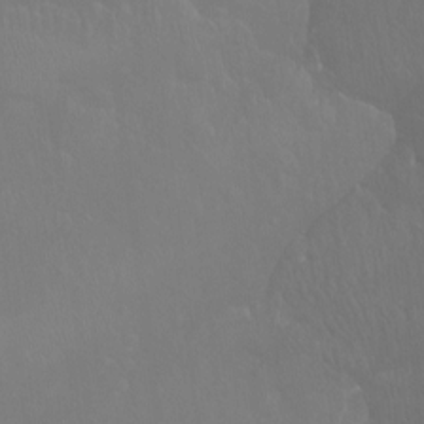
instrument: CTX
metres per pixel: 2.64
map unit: Htu
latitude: -16.2551
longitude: -46.6113
